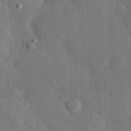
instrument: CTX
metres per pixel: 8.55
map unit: eHh
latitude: 29.0269
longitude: -80.1578
